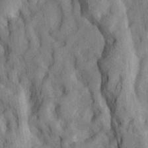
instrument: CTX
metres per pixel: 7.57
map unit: lHvf
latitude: 24.2333
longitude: 142.9541
